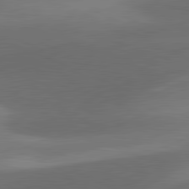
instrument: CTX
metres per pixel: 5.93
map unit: lApd
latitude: 81.5371
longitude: 132.3496
